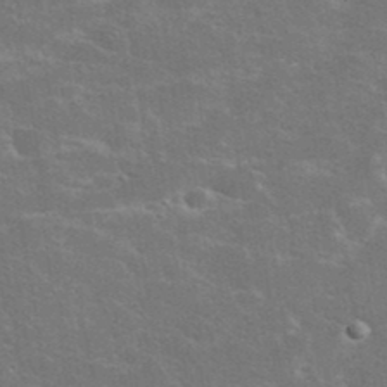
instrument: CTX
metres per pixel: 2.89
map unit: eHh
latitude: 38.1011
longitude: -65.7639
